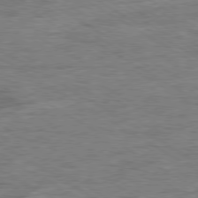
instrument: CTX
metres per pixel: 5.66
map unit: Ap
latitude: -80.2173
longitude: -77.9150
